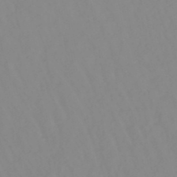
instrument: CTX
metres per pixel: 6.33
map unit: lHb
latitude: -48.7463
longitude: 74.3873
